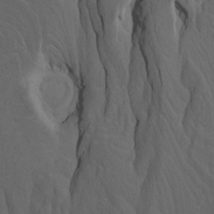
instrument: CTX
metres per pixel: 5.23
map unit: Htu
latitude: -7.9367
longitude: -66.7624
